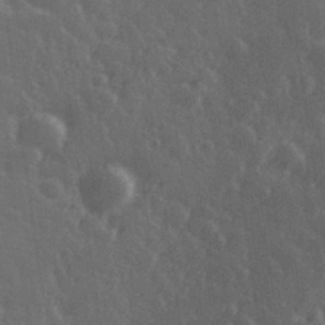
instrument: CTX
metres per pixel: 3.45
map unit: Hve
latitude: 27.3104
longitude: 146.7085
